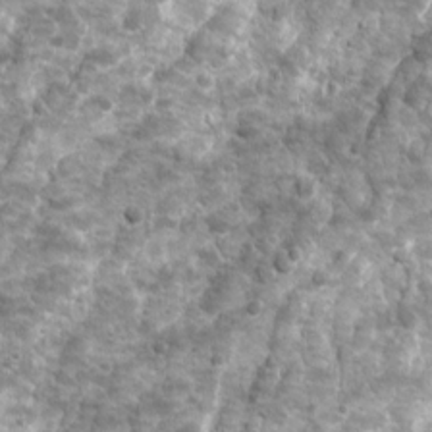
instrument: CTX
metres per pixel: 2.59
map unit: Ave
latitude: 16.4034
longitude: -133.9906
